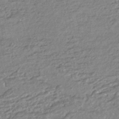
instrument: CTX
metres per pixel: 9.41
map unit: HNhu
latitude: -44.5574
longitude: 96.0661
